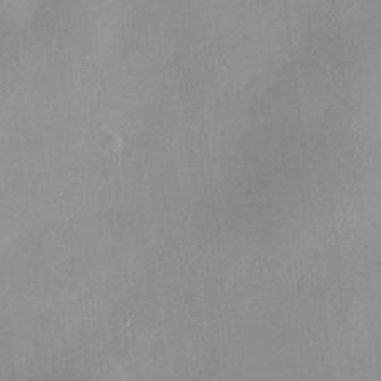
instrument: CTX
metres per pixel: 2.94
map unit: HNhu
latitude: 11.1025
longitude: 8.7274
